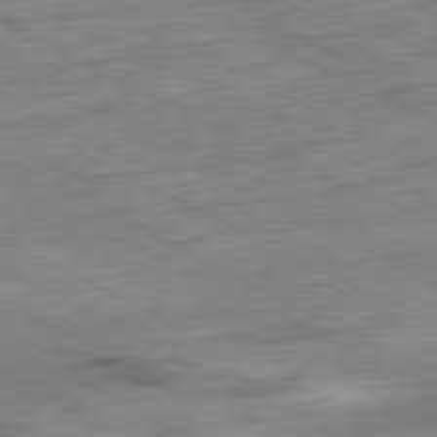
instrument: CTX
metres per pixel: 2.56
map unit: Ap
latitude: -80.9353
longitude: -80.3467
